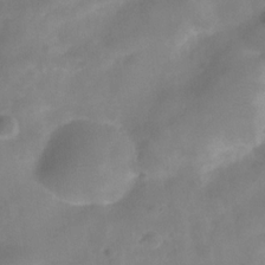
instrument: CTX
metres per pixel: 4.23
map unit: Hve
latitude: -32.0661
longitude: 92.9353
